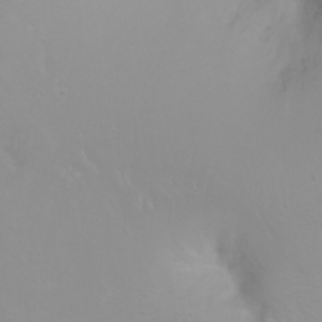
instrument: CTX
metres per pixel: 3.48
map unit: Ht
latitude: -1.8990
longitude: -61.8016
